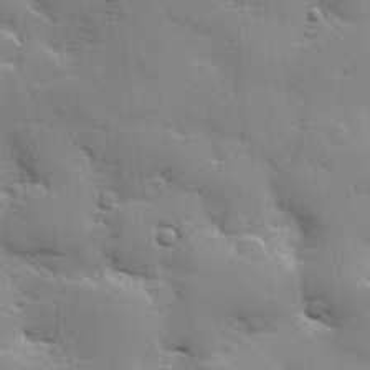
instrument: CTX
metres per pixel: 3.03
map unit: Hve
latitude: 24.4412
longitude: 148.8408
